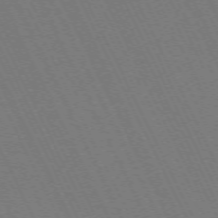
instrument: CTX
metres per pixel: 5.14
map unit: Hpe
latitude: -71.5588
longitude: 13.0109
